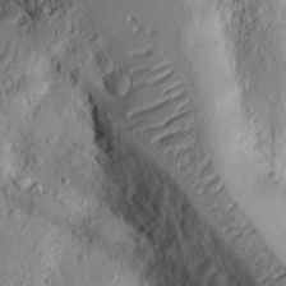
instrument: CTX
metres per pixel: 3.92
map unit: Ht
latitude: 11.5182
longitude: -75.5938
